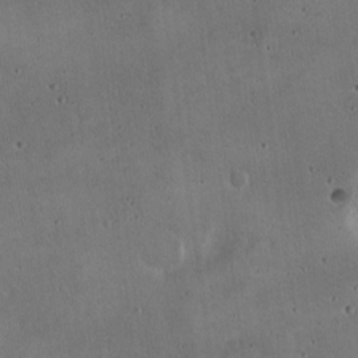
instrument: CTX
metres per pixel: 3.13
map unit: Hto
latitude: 16.5546
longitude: -59.5560
